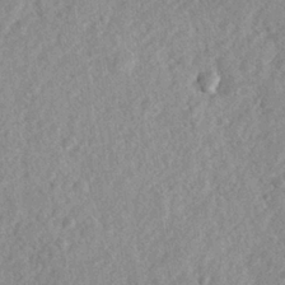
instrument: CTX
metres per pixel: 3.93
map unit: lHvf
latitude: 23.8772
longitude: 144.0472
